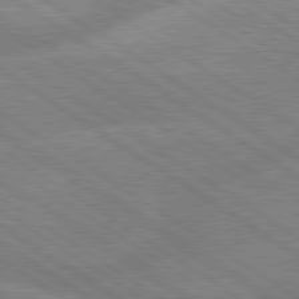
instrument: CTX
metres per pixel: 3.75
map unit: lApd
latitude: 79.5749
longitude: -132.7813
